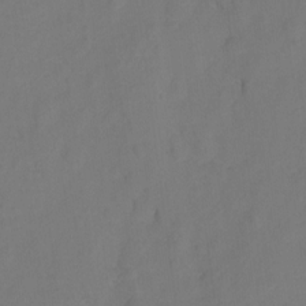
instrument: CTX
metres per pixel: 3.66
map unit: Hto
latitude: 6.2334
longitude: -31.2348
